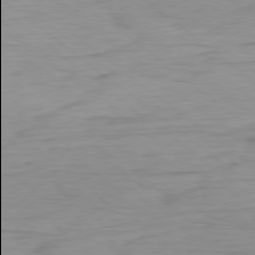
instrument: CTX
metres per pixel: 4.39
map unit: Ap
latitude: -78.5573
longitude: -77.9906
